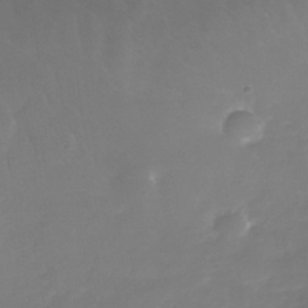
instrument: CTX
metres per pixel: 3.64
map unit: Nhe
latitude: -35.4076
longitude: -87.6316
